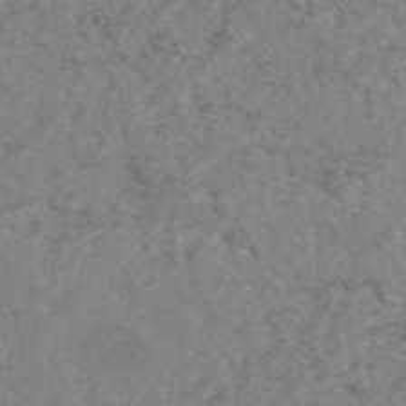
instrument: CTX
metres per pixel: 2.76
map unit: eAb
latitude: 47.0648
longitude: 113.3132
